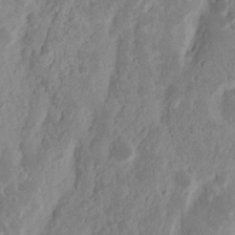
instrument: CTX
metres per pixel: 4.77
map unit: Nhu
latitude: 15.5938
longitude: -73.9528
